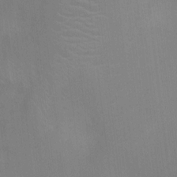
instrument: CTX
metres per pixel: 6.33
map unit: Ht
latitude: -3.3698
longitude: -17.3671
